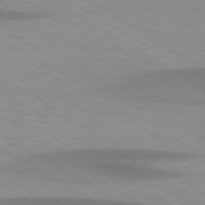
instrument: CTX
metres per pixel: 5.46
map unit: lApd
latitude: 79.5371
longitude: -124.1577
